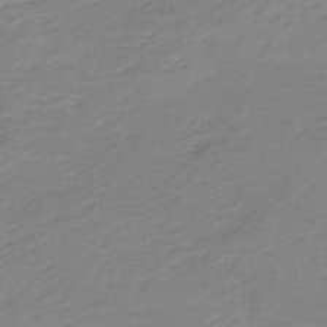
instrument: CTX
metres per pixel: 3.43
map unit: HNb
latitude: -41.8611
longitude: 50.1606
